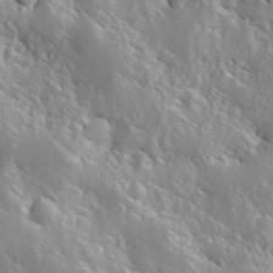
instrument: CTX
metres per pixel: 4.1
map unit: Hve
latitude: 25.1214
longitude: 145.9556
